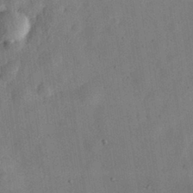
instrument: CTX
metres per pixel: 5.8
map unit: eHh
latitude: 32.0444
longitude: -76.0444
